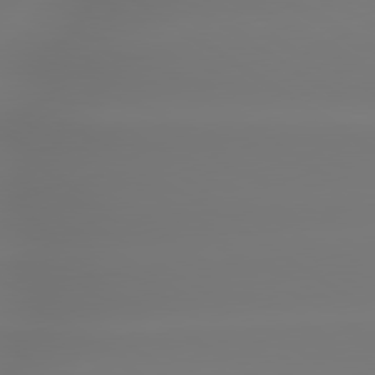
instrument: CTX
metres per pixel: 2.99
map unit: lApd
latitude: 79.7072
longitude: -137.1026
